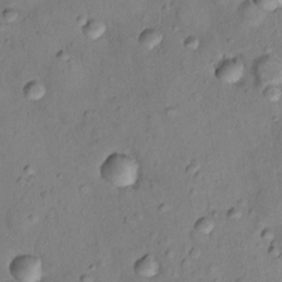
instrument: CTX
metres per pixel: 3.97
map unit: Nhu
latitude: 12.5735
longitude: -29.4048
